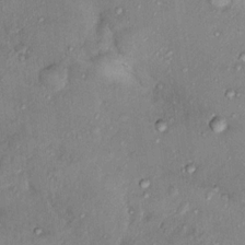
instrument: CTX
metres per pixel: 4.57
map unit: Nhu
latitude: 12.5924
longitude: -27.5560
